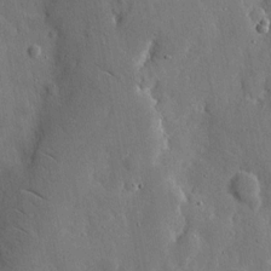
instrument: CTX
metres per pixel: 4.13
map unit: eHh
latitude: 11.8017
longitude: -69.8961
